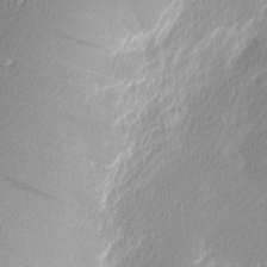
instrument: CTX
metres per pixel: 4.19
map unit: Nhu
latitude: 2.5734
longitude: -76.4034
